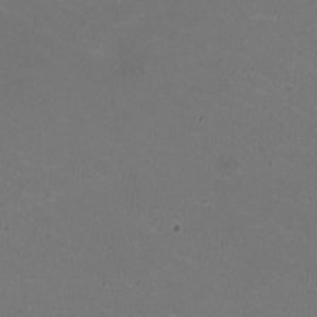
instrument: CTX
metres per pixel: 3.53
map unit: HNhu
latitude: -2.5006
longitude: -2.6868
